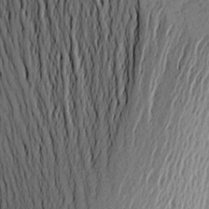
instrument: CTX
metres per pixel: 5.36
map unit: Aa
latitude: 16.3089
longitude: -146.9136
